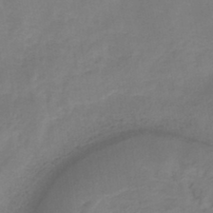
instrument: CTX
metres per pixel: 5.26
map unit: HNb
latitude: -33.2376
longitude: 56.9164
